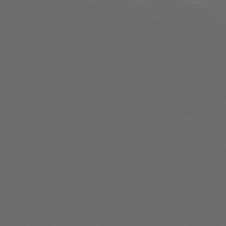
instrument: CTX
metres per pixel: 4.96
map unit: Ap
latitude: -79.5399
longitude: -59.3104
